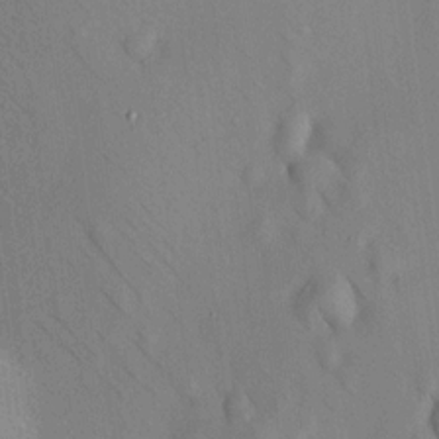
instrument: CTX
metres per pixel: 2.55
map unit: HNhu
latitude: 12.3467
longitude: 11.3321
